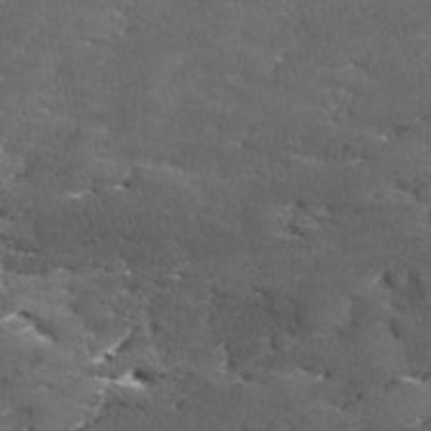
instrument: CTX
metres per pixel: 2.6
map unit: Ave
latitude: 17.1592
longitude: -136.8002
